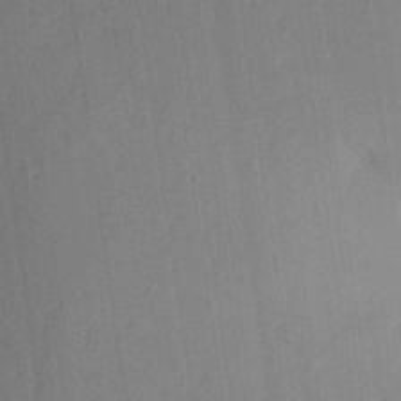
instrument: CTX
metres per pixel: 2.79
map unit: Aa
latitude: 28.1200
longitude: -144.6490
